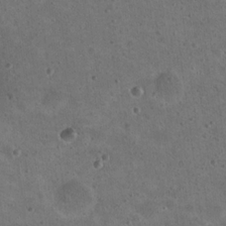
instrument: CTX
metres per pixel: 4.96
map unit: Nhu
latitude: 18.4979
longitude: -29.7260
